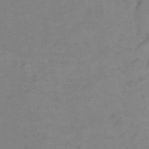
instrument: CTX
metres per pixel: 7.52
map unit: Htu
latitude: -5.0486
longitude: 137.1053
